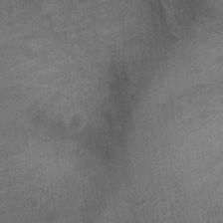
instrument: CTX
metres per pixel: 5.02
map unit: Ht
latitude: -3.2564
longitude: -15.4805
